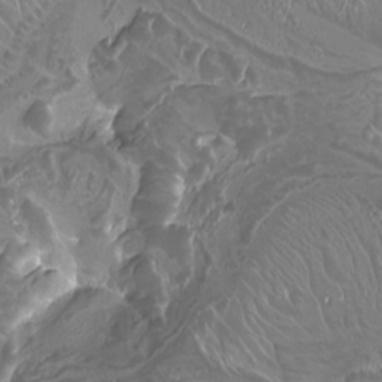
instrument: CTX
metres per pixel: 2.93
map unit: Nhu
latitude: -7.7288
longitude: -93.7260
